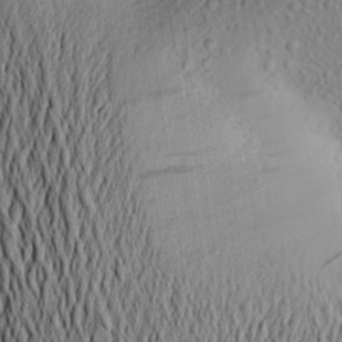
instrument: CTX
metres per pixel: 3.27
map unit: Aa
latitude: 24.6868
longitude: -150.0444
